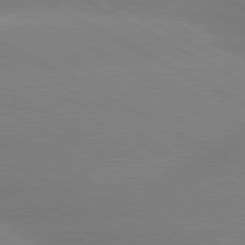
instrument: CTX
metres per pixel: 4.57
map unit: lApd
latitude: 80.3845
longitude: -147.9339
